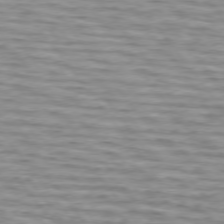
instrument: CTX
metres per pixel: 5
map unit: lApd
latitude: 75.6127
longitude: -72.0444
